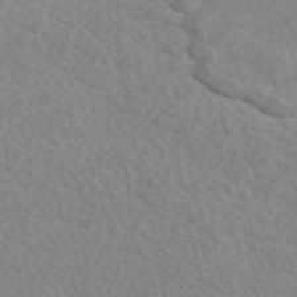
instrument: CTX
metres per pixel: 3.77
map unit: eAb
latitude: 49.9717
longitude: 117.6154
